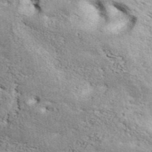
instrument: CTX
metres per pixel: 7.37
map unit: ANa
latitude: 41.9339
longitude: 49.2754
